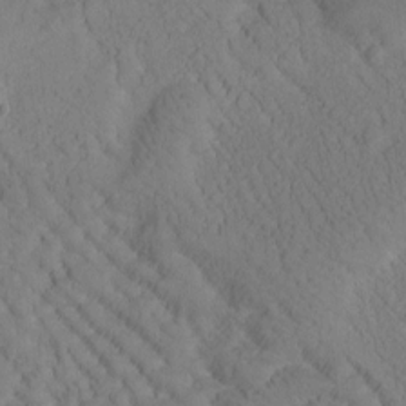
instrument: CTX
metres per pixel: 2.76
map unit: Htu
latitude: -0.8408
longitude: 173.7855
